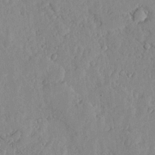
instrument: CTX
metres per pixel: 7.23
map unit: lHvf
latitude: 17.7450
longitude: -116.1578
